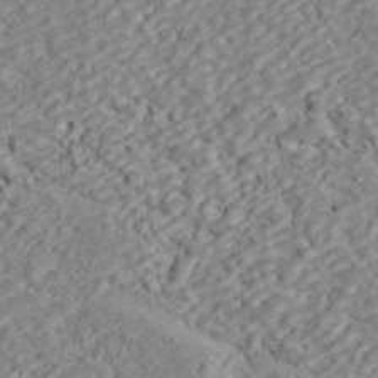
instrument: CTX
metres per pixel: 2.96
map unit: ANa
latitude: 45.3670
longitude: 23.3132
